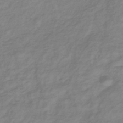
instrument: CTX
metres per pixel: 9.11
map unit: lHb
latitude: -37.3509
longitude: 71.7478
